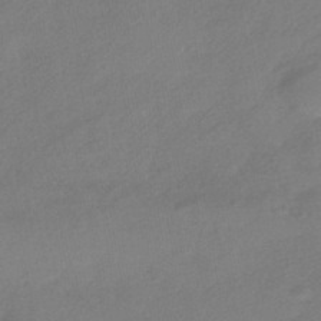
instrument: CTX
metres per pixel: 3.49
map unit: HNhu
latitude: -42.7274
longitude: 91.0298
